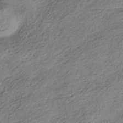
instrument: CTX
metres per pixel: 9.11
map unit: HNhu
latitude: -42.1416
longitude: 105.9745
